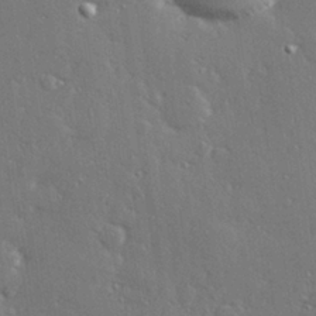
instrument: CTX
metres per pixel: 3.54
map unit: Hve
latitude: 27.7261
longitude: -92.0444
